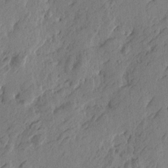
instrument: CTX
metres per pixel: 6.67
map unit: Htu
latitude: -5.3131
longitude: -179.0081
